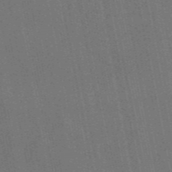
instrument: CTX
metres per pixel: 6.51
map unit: eAb
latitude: 46.5735
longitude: 121.8233
